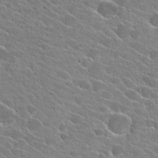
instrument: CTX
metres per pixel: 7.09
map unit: Hto
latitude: 26.0822
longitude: -42.3845
